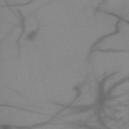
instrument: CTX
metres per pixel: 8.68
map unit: HNb
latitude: -52.1605
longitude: -45.8394
